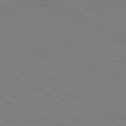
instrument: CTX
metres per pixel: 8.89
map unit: Ap
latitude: -80.8030
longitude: -75.3482
